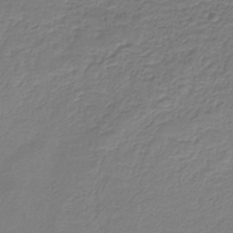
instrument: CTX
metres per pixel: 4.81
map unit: HNb
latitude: -33.8989
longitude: 53.3131
